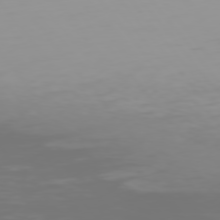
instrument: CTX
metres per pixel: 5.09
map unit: Hpe
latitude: 75.7072
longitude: -126.9703
